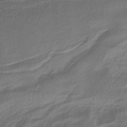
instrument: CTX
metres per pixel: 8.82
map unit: eHb
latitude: -36.5195
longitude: 75.5966
